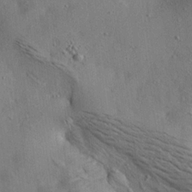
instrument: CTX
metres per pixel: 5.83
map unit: lAa
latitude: 19.2726
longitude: -140.0255
